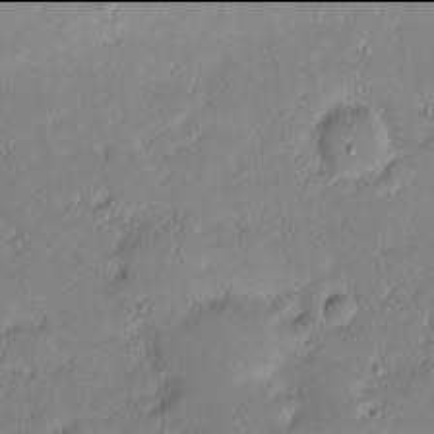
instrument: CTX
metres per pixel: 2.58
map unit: eHh
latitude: -2.0094
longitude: -83.1781
